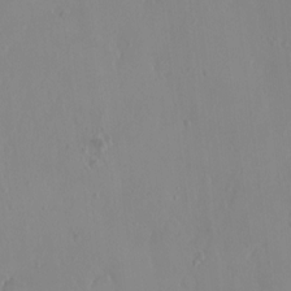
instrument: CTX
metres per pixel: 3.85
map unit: HNhu
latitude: 2.3467
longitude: 6.9730
